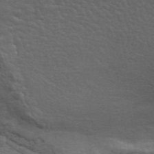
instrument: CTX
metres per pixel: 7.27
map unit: ANa
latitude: 44.8191
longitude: 26.3684
